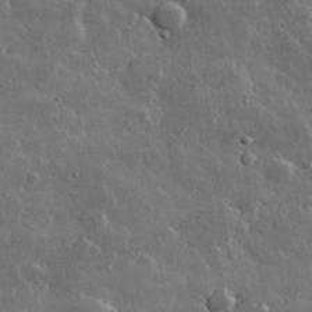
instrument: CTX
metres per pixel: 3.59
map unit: lHvf
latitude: 32.8191
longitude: -90.5546
